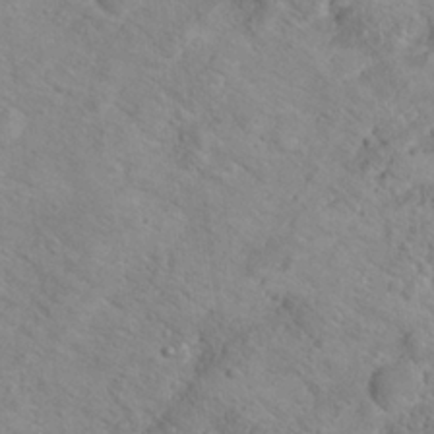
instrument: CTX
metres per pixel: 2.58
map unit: Hto
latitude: 17.9150
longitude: -38.1767
